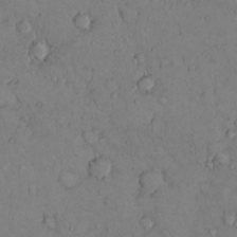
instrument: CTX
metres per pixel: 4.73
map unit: Hto
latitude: 11.3482
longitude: -62.0444
